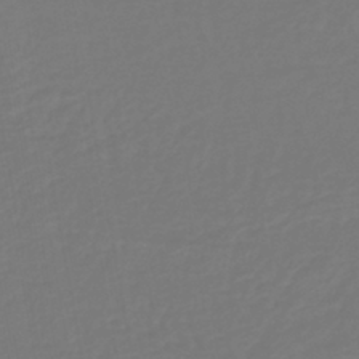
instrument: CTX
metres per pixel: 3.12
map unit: lHb
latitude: -38.6141
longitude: 62.8975
